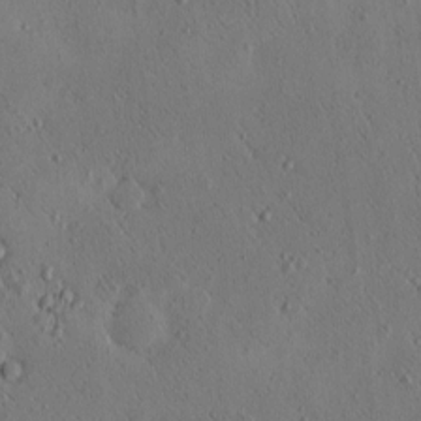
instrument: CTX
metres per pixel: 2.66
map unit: eHh
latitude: -0.2173
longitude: 18.5196
